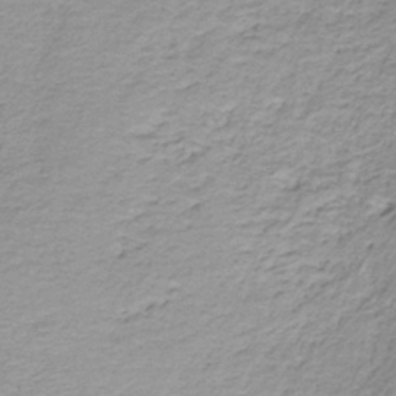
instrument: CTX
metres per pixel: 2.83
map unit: HNb
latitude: -37.1809
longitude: 50.7274
